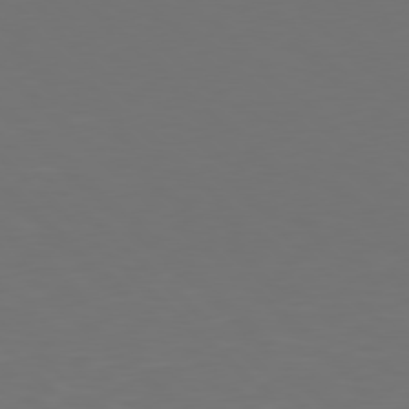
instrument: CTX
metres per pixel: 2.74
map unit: Hpe
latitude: 77.9717
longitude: -175.6316
